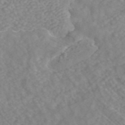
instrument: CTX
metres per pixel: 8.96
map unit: ANa
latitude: 43.9150
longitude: 28.4818
